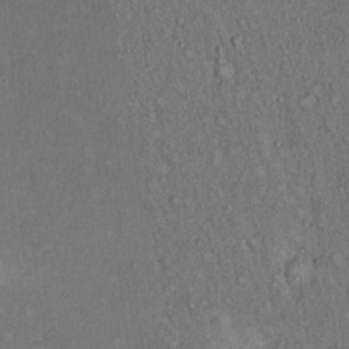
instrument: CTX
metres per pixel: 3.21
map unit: Hto
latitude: 12.3278
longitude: -60.3845
